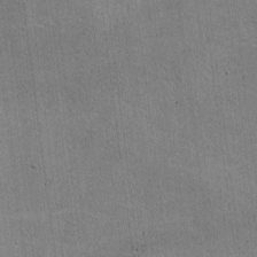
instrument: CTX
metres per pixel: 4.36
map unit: lHvf
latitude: -9.4076
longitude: -101.1214
